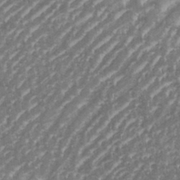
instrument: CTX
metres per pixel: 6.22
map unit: eHh
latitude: 35.5560
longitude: -134.4412
